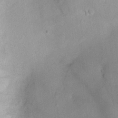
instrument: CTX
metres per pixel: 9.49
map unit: Ht
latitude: -3.8800
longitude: -19.6882
